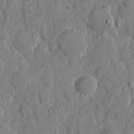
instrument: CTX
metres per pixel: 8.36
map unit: eHh
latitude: 8.8191
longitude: -67.1781
